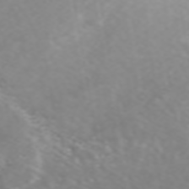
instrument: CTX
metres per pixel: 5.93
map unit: ANa
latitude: 45.2915
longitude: 22.0850
